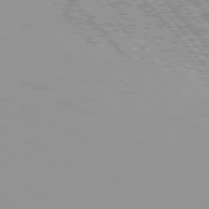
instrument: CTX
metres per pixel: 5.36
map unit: Hpe
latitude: 75.4804
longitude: -126.6302
